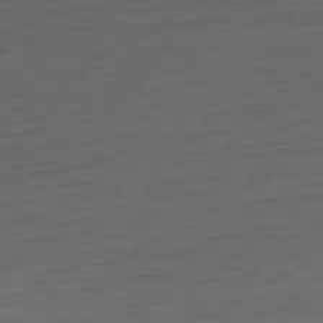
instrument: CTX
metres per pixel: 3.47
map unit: Ap
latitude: -81.6911
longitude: -76.5356
